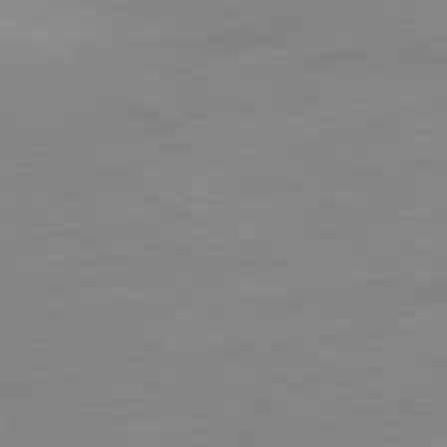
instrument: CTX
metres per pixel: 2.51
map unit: Ap
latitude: -80.7652
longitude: -93.4426
